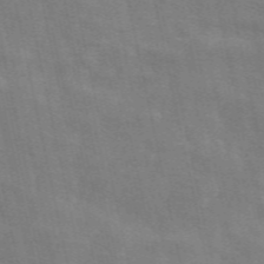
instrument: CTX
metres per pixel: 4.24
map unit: ANa
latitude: 49.8772
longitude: -79.5371
